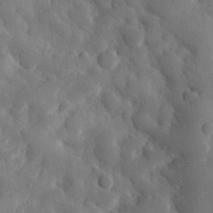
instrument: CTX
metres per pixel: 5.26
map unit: eHh
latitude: 29.6883
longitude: -77.8205
